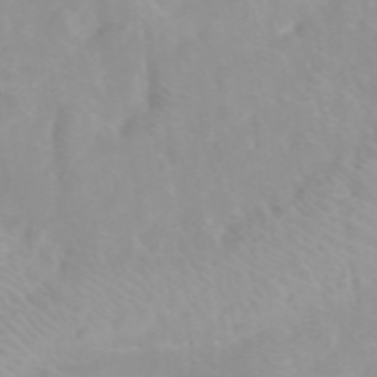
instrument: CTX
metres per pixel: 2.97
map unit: Htu
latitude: -5.0675
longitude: 137.5399
